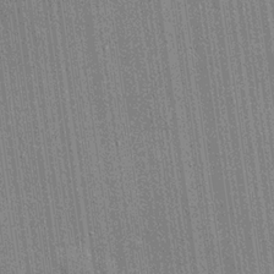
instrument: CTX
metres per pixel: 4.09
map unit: lHvf
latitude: 18.9324
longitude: 142.7841
